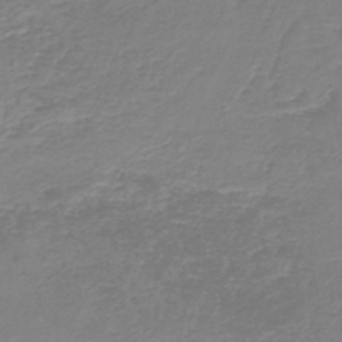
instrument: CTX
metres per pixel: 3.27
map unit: HNb
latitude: -46.5762
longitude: 52.5762
